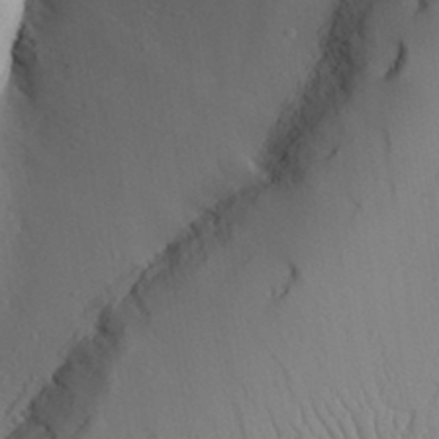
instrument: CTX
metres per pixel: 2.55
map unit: Aa
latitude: 31.0081
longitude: -141.4804
